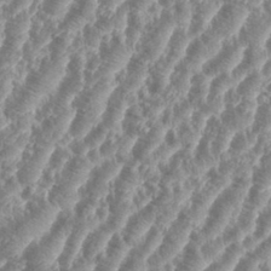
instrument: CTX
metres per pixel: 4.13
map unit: eHh
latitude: 35.1781
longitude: -135.6883
